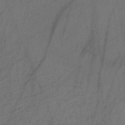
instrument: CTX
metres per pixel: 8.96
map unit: HNb
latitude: -32.1795
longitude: 63.4832
